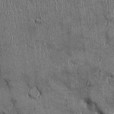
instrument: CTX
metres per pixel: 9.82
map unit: Ht
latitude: -2.2172
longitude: -13.0648
